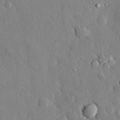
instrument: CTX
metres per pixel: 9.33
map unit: eHh
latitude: 29.6316
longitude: -79.8206
